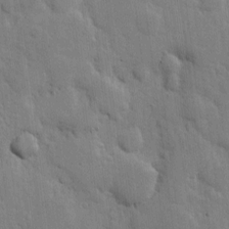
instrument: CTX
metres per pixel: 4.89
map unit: eHh
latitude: 5.9906
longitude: -71.0458
